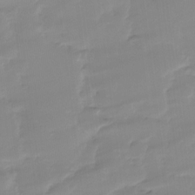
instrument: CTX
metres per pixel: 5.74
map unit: Ht
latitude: -15.0109
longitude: -52.2334
